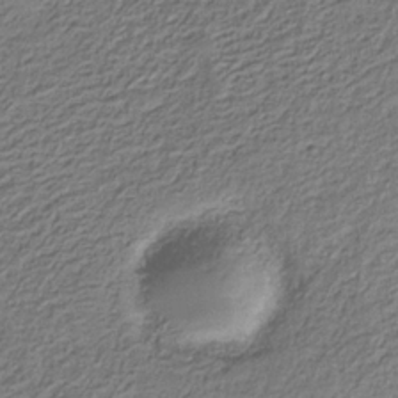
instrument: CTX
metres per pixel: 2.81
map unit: eHb
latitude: -30.1794
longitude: 69.5399
